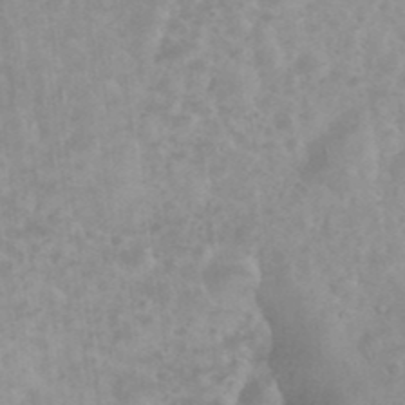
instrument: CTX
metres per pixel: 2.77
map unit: eHh
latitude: 35.3859
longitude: -62.6113
